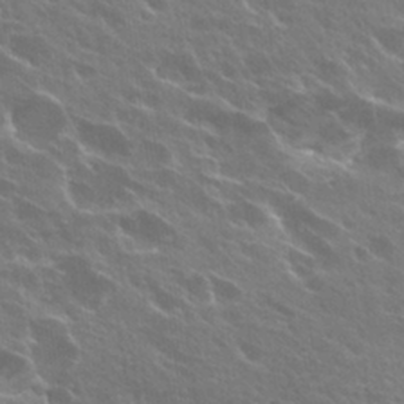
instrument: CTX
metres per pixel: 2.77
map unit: Hto
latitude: 27.5371
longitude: -41.4048
